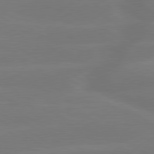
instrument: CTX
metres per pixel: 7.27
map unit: lApd
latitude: 79.8584
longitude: -149.4804
